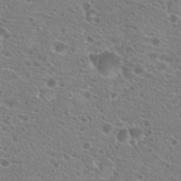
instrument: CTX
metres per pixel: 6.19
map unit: Hto
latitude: 21.0459
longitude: -40.9135
